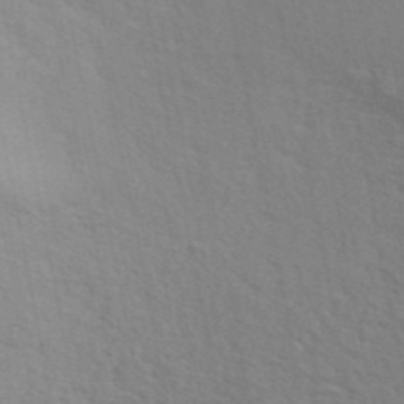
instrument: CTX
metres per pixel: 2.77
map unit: ANa
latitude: 39.8016
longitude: 22.0661
